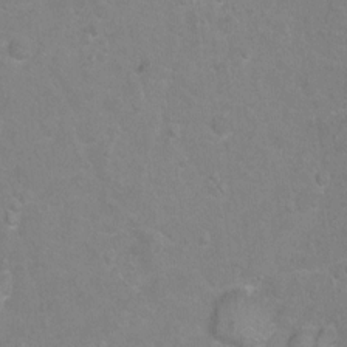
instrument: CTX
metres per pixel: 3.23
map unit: Hto
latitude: -6.7274
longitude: -35.8205
